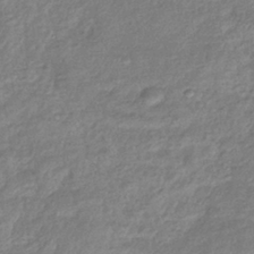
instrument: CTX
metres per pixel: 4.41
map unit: eHb
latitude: -38.7274
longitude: 81.1809
